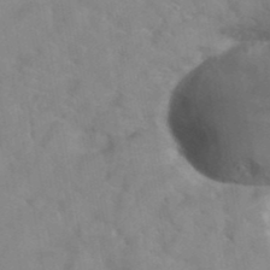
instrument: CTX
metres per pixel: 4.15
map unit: Hto
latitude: 39.7827
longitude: -42.6680
